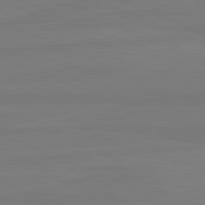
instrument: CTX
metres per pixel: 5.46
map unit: lApd
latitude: 81.8394
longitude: -178.7247
